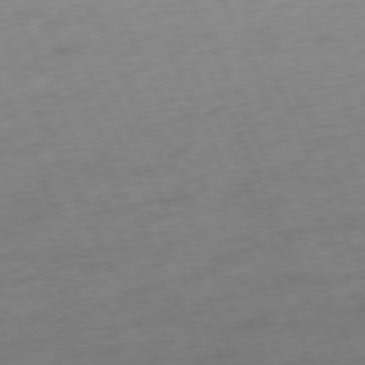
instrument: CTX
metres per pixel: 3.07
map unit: Ap
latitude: -76.6896
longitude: -72.6113
